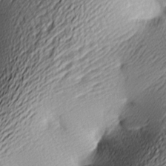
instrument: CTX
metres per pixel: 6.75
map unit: lAa
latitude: -9.7100
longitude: -126.2523
